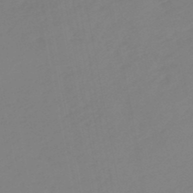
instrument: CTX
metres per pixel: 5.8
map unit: eHb
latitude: -49.4266
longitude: 84.7841
